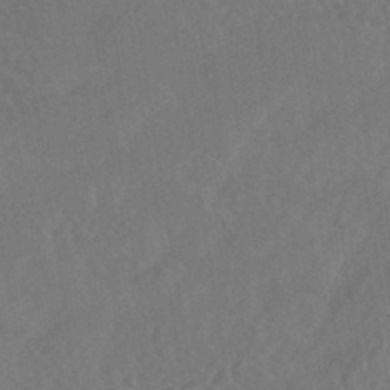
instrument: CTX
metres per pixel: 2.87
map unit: HNhu
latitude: -43.4643
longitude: 94.3495
